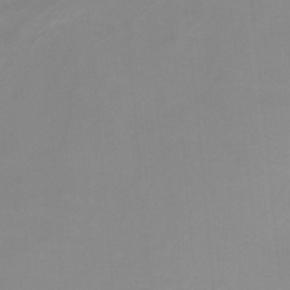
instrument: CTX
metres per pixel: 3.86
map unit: HNb
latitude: -34.0283
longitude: 57.8044
